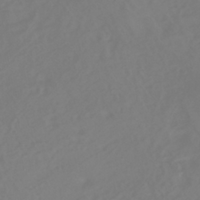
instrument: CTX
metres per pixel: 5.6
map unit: HNhu
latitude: -41.1431
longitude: 100.4628
